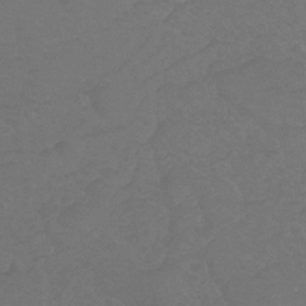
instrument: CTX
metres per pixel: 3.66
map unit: lHb
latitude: -31.2565
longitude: 64.3118
